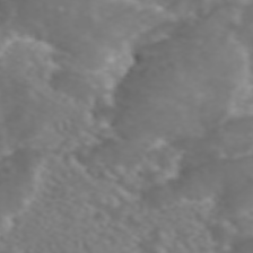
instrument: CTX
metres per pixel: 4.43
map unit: ANa
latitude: 45.2537
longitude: 22.0283
